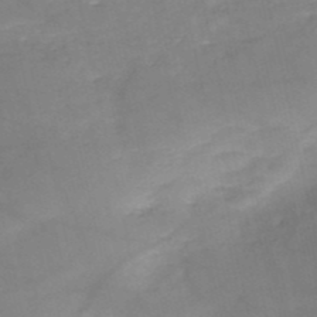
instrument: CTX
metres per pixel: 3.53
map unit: HNb
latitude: -50.3117
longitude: -39.4048
